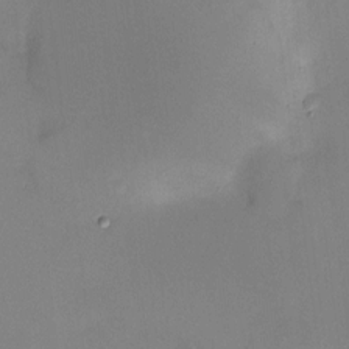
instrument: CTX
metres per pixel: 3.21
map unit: HNhu
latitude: 6.9325
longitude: 7.9178
